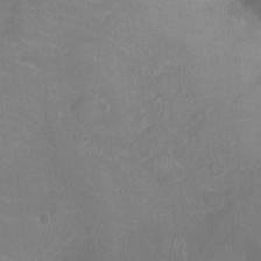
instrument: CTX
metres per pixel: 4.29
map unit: Ht
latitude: -1.8234
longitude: -20.2523
